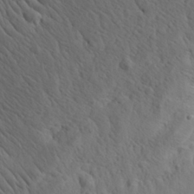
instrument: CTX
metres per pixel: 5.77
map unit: Aa
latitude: 26.4601
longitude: -141.4426
